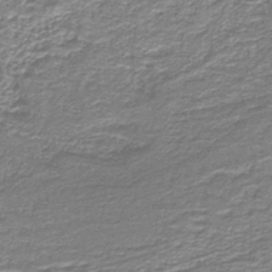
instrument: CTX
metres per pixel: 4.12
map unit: lHb
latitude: -40.1983
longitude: 54.8597
